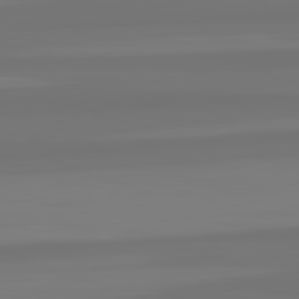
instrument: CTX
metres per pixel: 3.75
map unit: lApd
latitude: 82.5167
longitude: -176.8569
